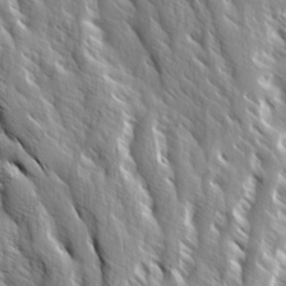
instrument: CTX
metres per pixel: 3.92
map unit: Ave
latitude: 14.6302
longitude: -133.4615
